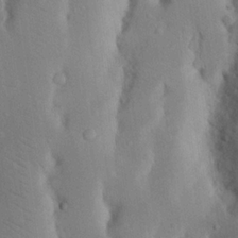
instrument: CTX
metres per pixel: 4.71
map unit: Nhu
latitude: 20.2901
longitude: -73.8962
